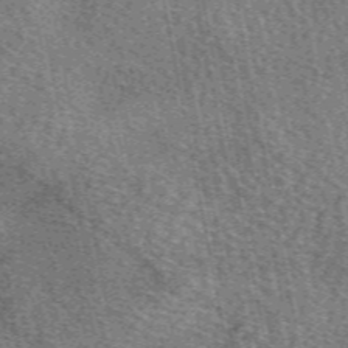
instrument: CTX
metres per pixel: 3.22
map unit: eAb
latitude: 50.6679
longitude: 114.9730
